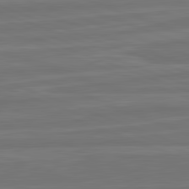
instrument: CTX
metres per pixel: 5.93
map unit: lApd
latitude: 82.4034
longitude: -174.8569
